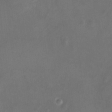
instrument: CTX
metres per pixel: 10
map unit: HNhu
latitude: 7.2537
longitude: 9.1242
